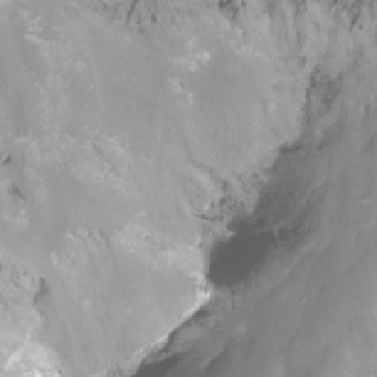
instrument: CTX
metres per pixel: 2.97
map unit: Nhu
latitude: -15.3321
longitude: -54.2900
